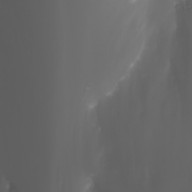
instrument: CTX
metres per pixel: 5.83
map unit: Htu
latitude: -5.2376
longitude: -89.6505
